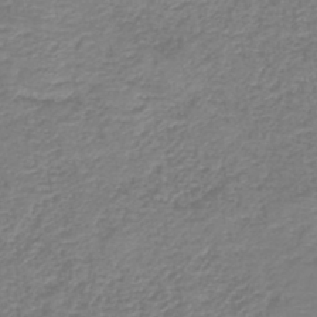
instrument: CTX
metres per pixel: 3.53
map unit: HNb
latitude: -41.5210
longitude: 49.8801
